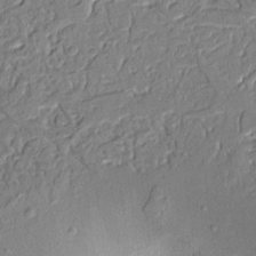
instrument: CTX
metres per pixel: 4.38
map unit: Aa
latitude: 9.3104
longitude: -133.1025
